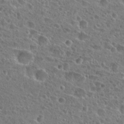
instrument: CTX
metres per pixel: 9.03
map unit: Hto
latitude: 25.7638
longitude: -45.9150
